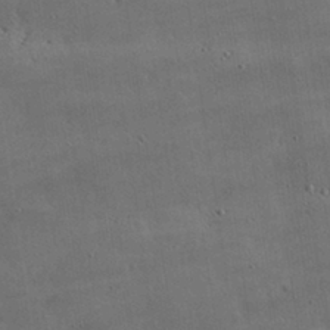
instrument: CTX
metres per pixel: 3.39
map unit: lHvf
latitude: 31.9151
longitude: -92.4412
